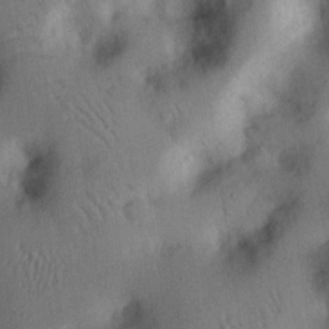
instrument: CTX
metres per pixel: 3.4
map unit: eHh
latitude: 25.6693
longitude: -75.9906
